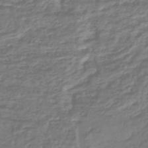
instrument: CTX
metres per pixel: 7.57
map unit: HNhu
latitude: -45.0109
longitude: 99.9745
